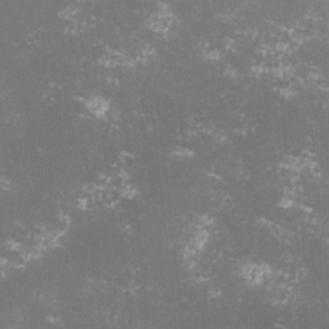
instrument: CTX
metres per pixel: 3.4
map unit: lHvf
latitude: -13.1998
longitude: -99.5182
